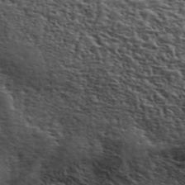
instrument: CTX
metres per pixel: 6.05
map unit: ANa
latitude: 43.1214
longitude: 48.5763
